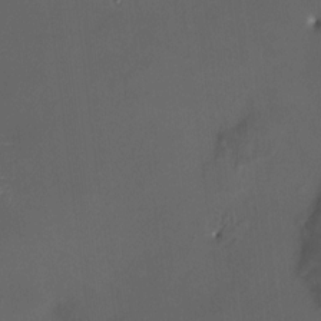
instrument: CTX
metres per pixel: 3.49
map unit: HNhu
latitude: 8.3656
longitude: 9.8989
